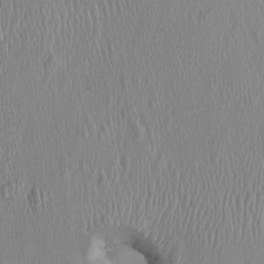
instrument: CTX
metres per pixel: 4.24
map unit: HNhu
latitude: 1.3292
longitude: -6.2900
